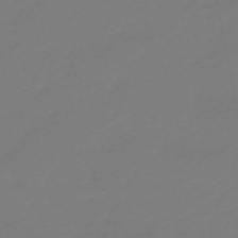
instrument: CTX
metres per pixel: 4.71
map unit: eHb
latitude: -49.5588
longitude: 77.7667
